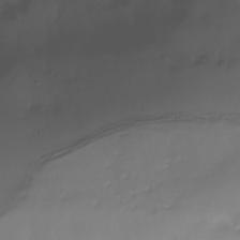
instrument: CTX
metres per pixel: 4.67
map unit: Nhu
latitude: -24.5574
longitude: -71.5749
